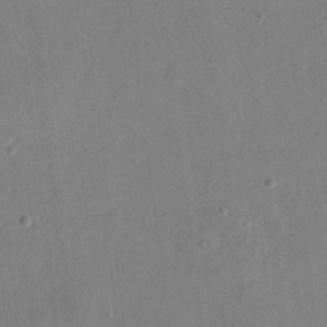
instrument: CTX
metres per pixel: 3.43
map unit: eHh
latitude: 17.6127
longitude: -70.3278
